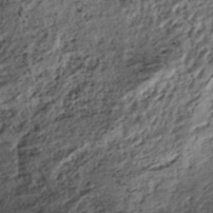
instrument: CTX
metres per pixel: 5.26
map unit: ANa
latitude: -44.9920
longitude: 106.0661
